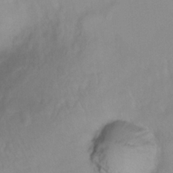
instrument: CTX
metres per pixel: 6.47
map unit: Ht
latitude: 6.1767
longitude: -29.9528
